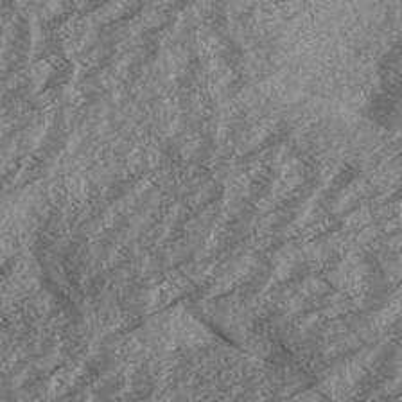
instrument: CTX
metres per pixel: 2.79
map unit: Aa
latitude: 33.1592
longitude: -140.1388
